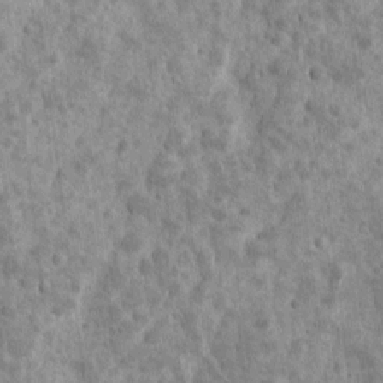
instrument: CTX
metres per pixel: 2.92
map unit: Ave
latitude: 16.8191
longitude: -134.3845
